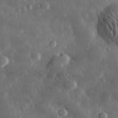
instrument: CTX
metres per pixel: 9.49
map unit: lHvf
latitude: 32.7057
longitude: -90.2145
